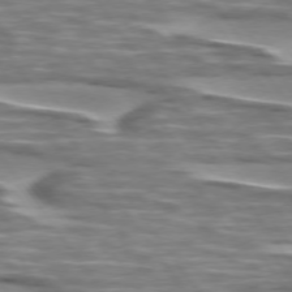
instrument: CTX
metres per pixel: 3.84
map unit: lApd
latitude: 74.6679
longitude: -57.8772
